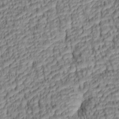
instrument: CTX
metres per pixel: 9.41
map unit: lAa
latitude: 6.0444
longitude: -115.7260
